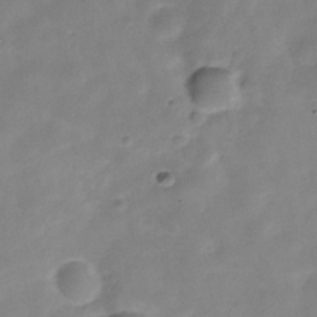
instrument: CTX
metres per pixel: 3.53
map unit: Hve
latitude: -30.9352
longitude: 92.4440
